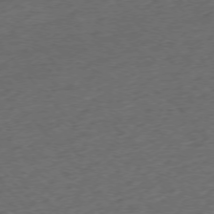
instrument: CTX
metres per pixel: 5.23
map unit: Ap
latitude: -75.8423
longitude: -80.6868
